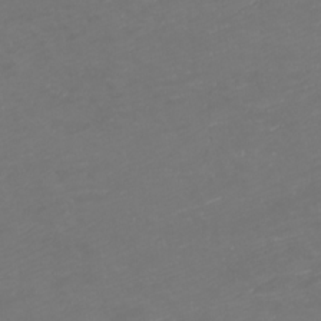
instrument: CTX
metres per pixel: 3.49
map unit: eHh
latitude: -1.2754
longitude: -78.8947
